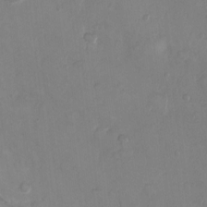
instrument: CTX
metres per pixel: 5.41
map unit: Ht
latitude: -3.2375
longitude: -20.4223
